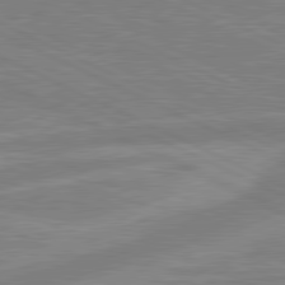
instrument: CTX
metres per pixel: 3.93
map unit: lApd
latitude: 80.8947
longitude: -170.3845
